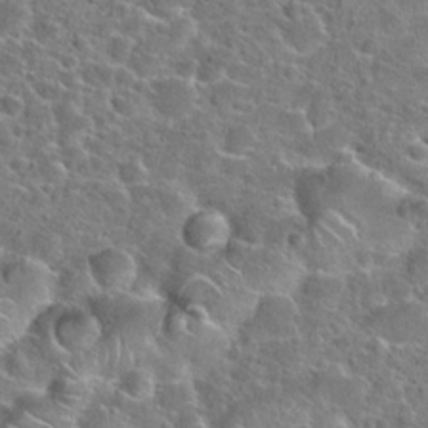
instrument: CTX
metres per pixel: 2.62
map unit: Hto
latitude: 24.1955
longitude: -46.7058
